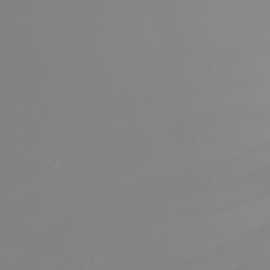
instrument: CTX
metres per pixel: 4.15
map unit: Nhu
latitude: -6.7652
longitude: -93.8016
